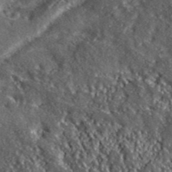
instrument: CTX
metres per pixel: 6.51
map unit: lHvf
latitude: 42.0255
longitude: -89.2537
